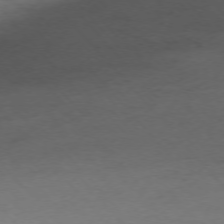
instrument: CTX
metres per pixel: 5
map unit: Ap
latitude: -75.7478
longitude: -65.8772
